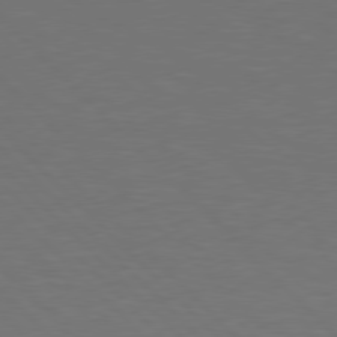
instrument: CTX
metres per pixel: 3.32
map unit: Hpe
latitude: 77.7638
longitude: -163.9717
